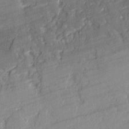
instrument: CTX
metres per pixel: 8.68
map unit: lAvf
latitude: -0.8597
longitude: -108.2522
